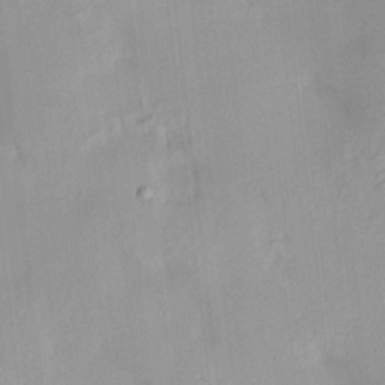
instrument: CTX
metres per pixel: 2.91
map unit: HNhu
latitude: 14.5168
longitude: 12.8030
